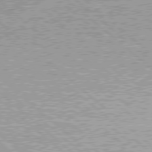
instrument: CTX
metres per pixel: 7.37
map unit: Hpe
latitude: 78.1578
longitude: -159.7828
